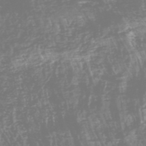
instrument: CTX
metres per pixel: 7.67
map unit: HNhu
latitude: -47.9178
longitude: 27.9178
